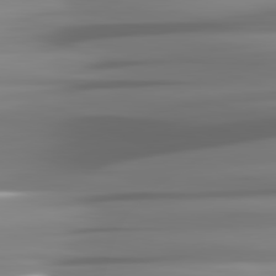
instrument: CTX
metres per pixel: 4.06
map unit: lApd
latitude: 81.6316
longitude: -143.8017
